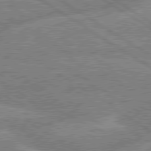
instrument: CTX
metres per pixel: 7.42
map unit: lApd
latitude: 79.5560
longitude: -158.3278
